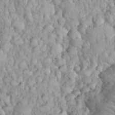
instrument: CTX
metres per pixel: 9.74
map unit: eHh
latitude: 33.0081
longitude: -65.1214
